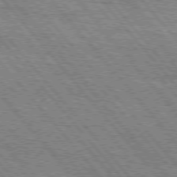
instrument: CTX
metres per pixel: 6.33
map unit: Hpe
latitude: 75.4993
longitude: -153.8773
